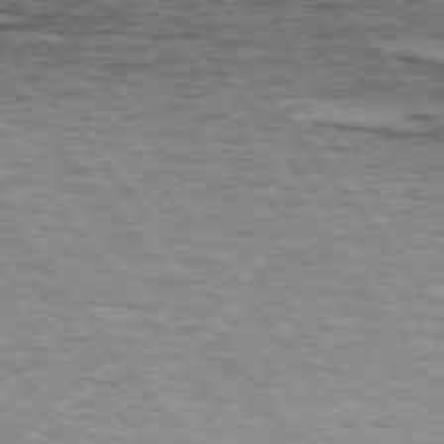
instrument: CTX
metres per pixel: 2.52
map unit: lApd
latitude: 73.9339
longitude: -76.8002
